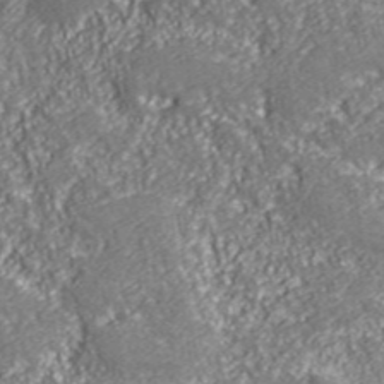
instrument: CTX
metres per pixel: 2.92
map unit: eHh
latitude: 42.6680
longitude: -91.6694
